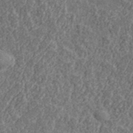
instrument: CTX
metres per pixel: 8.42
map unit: lHvf
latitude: 37.9906
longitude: -89.6127
